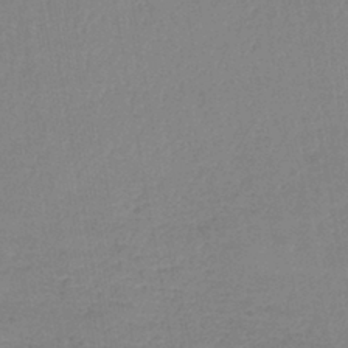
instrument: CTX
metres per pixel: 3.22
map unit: lHb
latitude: -42.1416
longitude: 74.0850
